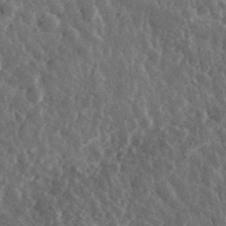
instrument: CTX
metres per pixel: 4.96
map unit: eHh
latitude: 33.7639
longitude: -80.0255
